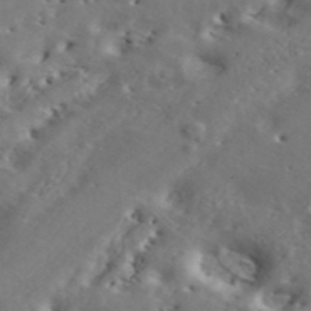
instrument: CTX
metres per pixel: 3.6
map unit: ANa
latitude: 43.0270
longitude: 48.7652
